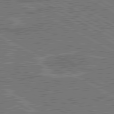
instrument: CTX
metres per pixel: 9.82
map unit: lApd
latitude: 80.6868
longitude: 118.9920
